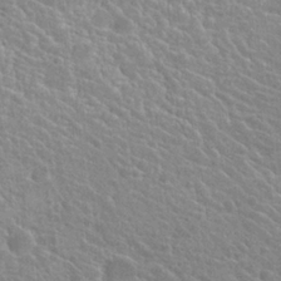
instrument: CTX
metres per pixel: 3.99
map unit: Hto
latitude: 23.4804
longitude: -40.6112
